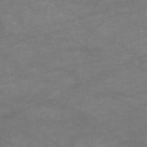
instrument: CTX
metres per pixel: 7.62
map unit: HNb
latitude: -53.7855
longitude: -41.4426
